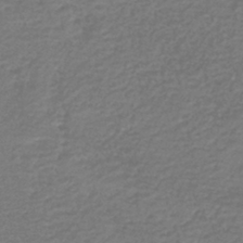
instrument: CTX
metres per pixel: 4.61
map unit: HNb
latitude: -42.8596
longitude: 49.8234
